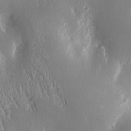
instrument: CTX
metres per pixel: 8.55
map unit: Htu
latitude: -5.0486
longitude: 174.1794
